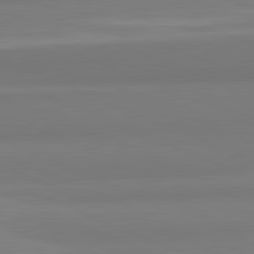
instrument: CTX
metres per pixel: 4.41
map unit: lApd
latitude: 81.9717
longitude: 178.0283
